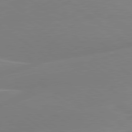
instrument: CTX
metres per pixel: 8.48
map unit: lApd
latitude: 79.3104
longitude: -148.9136
